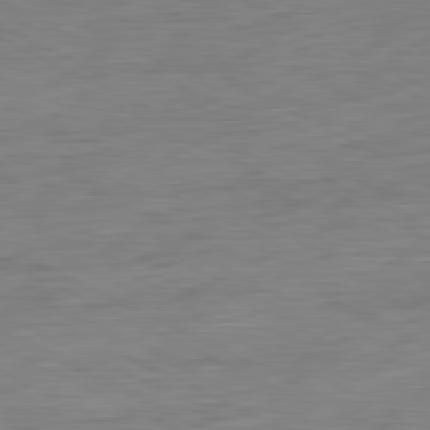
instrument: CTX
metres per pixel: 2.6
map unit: Ap
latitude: -81.5588
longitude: -77.2537
